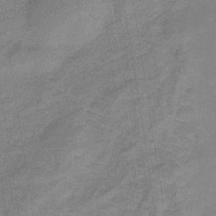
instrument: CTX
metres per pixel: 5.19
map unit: lHb
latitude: -32.6708
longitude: 66.9731
